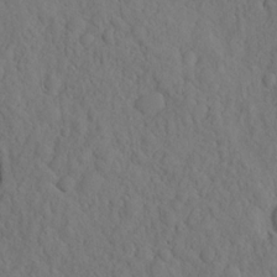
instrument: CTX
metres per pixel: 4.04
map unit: eHh
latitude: -2.1605
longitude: 18.2550
